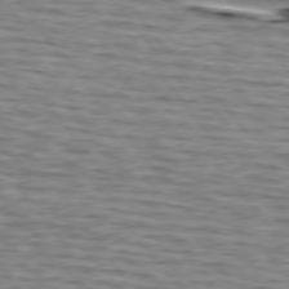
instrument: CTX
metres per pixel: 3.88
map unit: lApd
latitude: 74.9703
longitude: -72.4601
